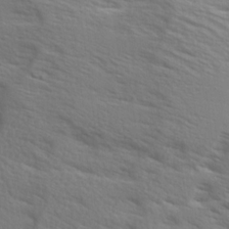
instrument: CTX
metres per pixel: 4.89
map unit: Ave
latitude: 15.5749
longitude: -129.8961
